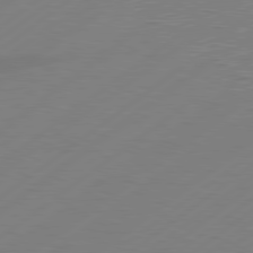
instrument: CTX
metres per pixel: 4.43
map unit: Hpe
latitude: 79.1592
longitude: -131.2726
